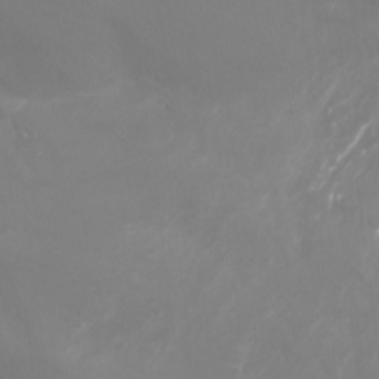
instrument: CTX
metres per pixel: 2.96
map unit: Nhu
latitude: -14.2173
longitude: -62.7058
